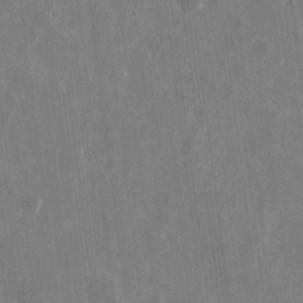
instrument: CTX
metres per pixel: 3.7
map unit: eHh
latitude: 10.3845
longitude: -71.3670
